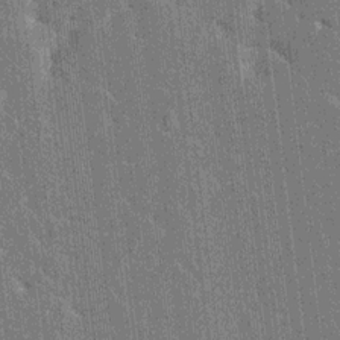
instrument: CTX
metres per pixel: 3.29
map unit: HNhu
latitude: 6.7435
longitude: -6.0633
